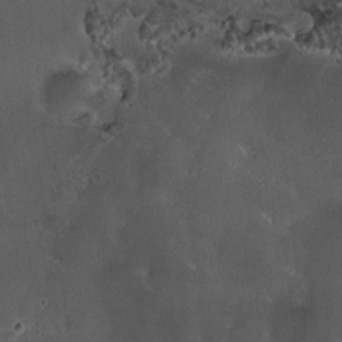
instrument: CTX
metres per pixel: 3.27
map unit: HNhu
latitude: 4.9514
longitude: 7.9178
